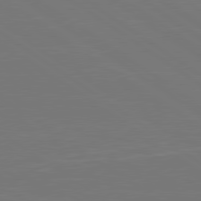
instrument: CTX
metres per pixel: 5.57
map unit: lApd
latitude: 79.7450
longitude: 163.4643
